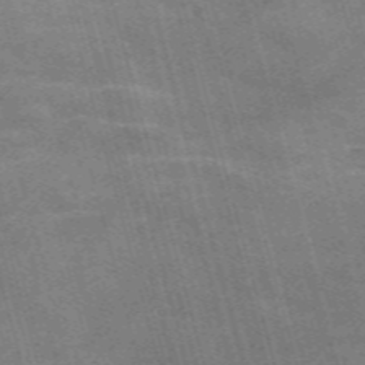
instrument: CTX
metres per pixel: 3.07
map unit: Nve
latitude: -59.3509
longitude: 65.6344
